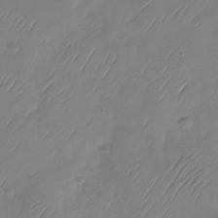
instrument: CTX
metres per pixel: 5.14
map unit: Nhu
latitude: -28.9920
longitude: -59.1592
